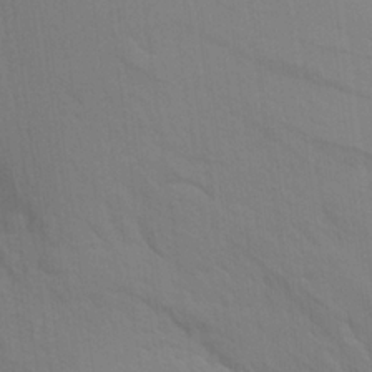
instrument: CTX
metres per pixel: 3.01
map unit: Aa
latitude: 23.4048
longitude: -145.3293
